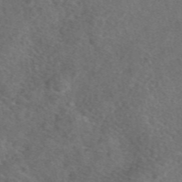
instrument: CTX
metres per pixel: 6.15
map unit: eAb
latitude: 48.1956
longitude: 107.3321
